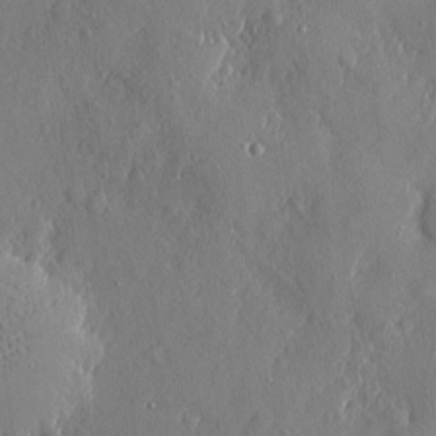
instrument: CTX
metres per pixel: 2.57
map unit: eHh
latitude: 4.4601
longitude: -74.9136
